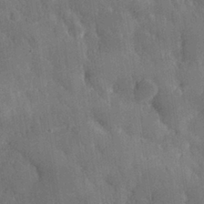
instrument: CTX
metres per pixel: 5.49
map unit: eHh
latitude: 30.4223
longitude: -79.2726
